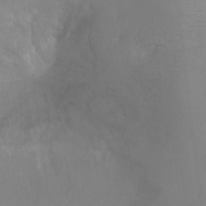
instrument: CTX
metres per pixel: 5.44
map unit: Ht
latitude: -8.6140
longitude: -24.8757
